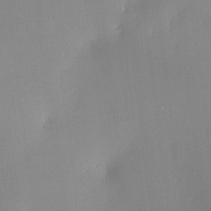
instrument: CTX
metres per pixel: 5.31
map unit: HNhu
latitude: 6.3467
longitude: 8.6707
